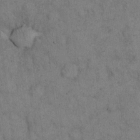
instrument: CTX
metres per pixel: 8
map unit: eHh
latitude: 15.4616
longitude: -62.8758
